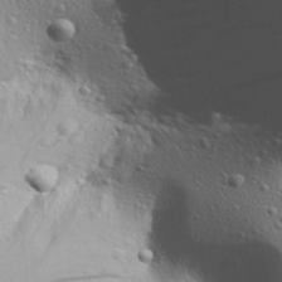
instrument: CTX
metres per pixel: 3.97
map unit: Aa
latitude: 29.4804
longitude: -139.7450
